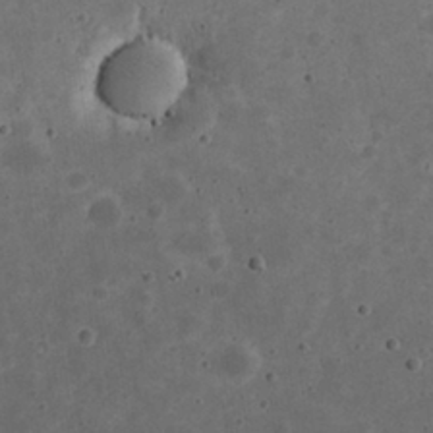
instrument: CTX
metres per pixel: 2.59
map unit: eHh
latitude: 22.1389
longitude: -66.8946
